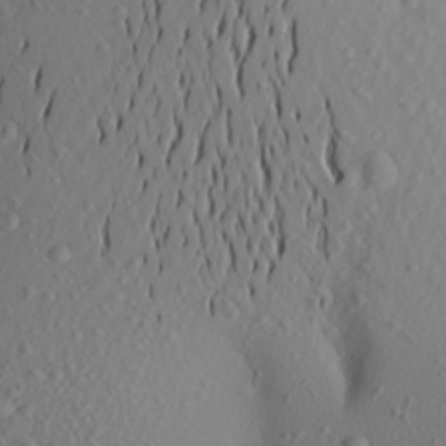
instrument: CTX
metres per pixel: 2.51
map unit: Aa
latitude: 21.5560
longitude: -146.6869
